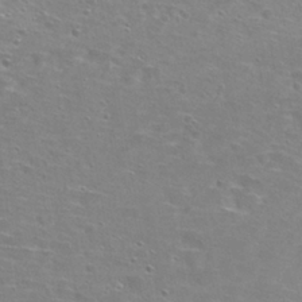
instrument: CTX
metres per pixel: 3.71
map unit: Hto
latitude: 28.0444
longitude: -48.5735
